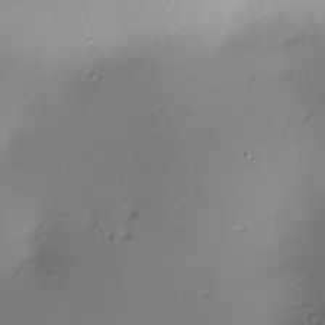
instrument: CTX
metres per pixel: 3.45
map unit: Nve
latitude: -9.1053
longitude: 174.5762
